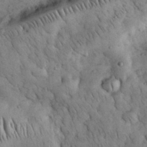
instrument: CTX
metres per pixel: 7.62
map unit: eHh
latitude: 33.4426
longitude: -68.7624
